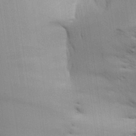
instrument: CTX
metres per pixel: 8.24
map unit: Aa
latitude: 26.1578
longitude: -129.8583
